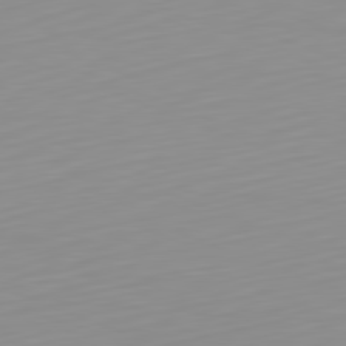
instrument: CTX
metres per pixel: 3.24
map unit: Hpe
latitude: -82.1984
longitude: 17.4077
